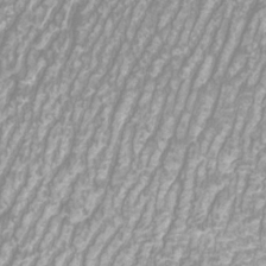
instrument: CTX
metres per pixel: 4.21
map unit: Htu
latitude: -10.1039
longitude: -73.6694
